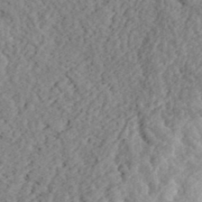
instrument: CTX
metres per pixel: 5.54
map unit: eHh
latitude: 37.4993
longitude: -79.3860
